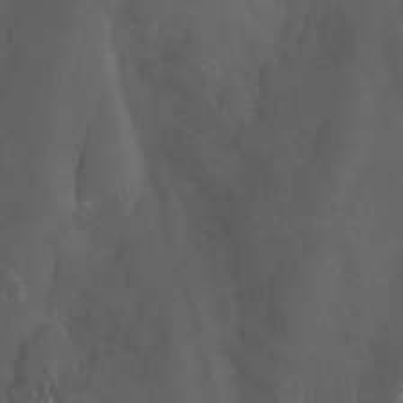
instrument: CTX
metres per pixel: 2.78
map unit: Nhu
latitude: -9.9556
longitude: -69.7449
